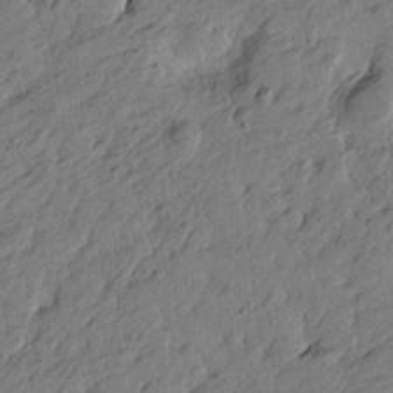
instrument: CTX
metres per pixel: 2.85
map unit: Htu
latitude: -6.0661
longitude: -179.9528
